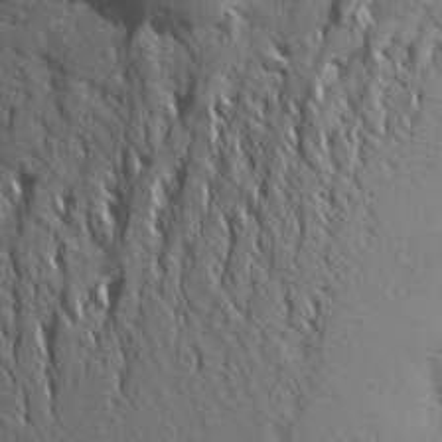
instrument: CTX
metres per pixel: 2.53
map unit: Aa
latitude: 26.4790
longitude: -144.2333
